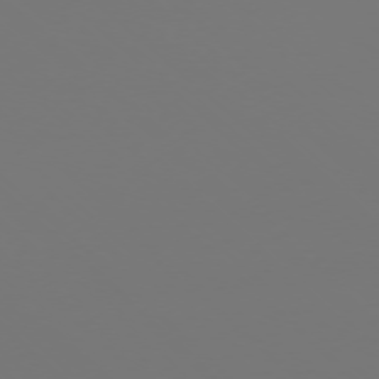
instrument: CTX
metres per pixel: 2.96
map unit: Ap
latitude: -76.5007
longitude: -81.5371
